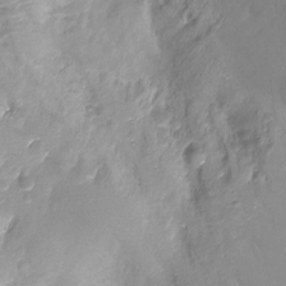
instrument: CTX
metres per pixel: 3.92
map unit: Ht
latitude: -16.2740
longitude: -43.4427
